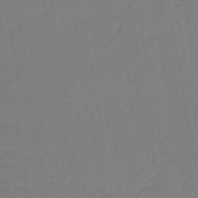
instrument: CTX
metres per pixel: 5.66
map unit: lHb
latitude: -43.1053
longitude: 74.0850
